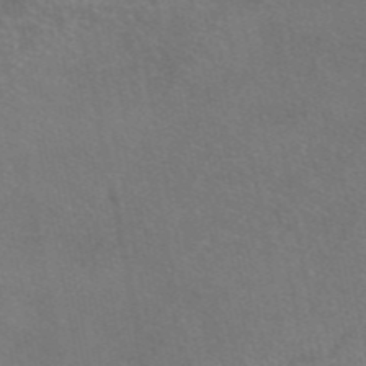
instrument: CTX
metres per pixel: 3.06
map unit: eAb
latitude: 46.6302
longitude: 105.8044
